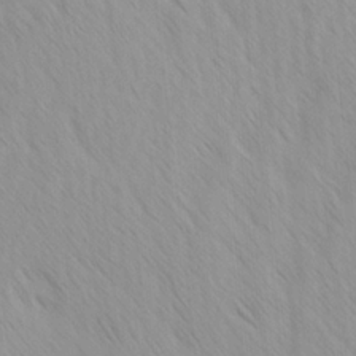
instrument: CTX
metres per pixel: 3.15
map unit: Ave
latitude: -1.3699
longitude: -112.8947
